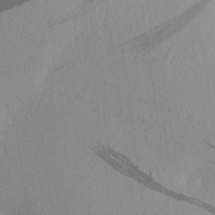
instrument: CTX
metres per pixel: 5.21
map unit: Aa
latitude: 27.3482
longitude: -145.1214
